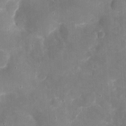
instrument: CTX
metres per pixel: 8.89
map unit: eHh
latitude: 4.2711
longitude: -70.4223
